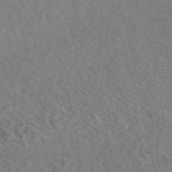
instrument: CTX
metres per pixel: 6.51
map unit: eAb
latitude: 48.4412
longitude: 107.2376
